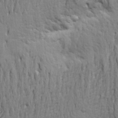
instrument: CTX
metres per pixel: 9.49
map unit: Aa
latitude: 22.5357
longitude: -150.2900
